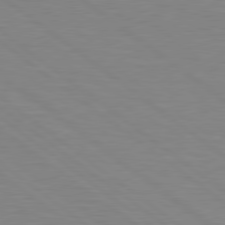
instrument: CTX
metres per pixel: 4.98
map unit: lApd
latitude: 79.3482
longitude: -148.2523
